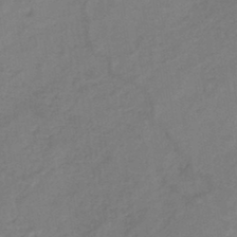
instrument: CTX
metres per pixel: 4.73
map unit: HNb
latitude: -43.9556
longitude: -39.5182
